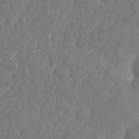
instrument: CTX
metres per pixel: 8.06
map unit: Nhu
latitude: 25.3481
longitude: -61.8205
